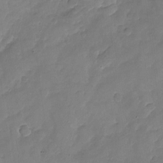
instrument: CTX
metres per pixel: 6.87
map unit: Nhu
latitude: -17.5966
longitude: -57.3859
